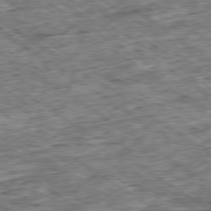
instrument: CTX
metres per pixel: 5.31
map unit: Ap
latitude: -79.5021
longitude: -84.9703
